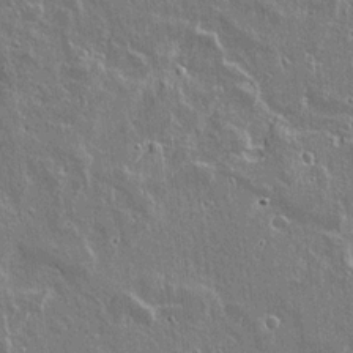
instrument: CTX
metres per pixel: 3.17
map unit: lAvf
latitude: 15.2537
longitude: -128.5357
